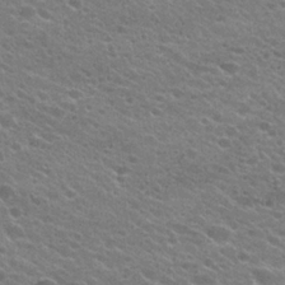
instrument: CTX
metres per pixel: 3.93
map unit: Hto
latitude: 23.6694
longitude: -35.6505
